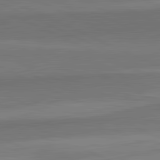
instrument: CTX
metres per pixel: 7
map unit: lApd
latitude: 82.4223
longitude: 158.4628
